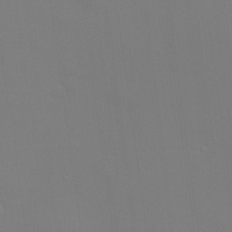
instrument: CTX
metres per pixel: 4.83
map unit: HNhu
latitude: 13.4804
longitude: 13.3132
